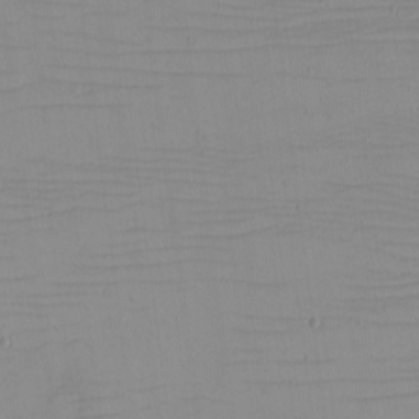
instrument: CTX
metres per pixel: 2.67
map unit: eHh
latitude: -5.7477
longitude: -81.0647
